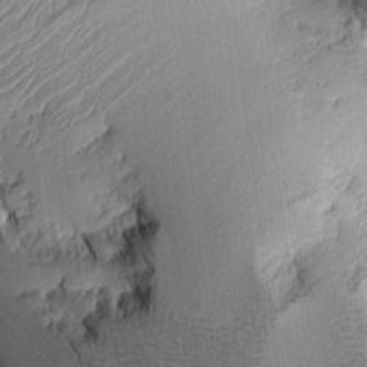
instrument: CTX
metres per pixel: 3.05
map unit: Aa
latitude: 9.8395
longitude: -127.7639
